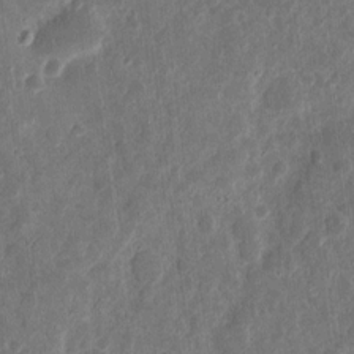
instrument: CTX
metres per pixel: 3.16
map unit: eHh
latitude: 11.9906
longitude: -73.3671
